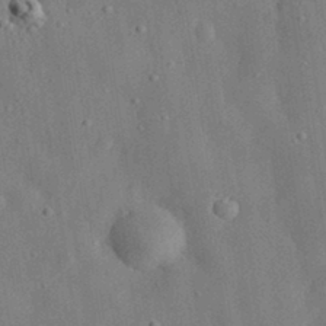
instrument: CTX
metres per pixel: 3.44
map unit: eHh
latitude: 30.8191
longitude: -76.7246
